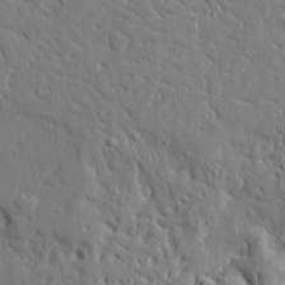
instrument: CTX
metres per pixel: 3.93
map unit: Ave
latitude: 17.2159
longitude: -141.2159
